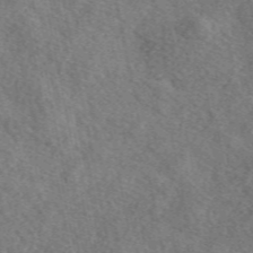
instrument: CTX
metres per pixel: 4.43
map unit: eAb
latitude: 49.8772
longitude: 116.9919
